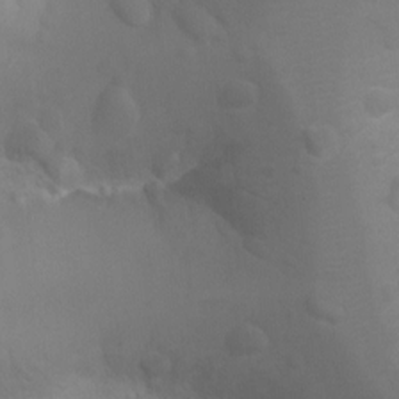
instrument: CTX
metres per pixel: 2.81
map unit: Ht
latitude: 2.8569
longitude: -28.5546
